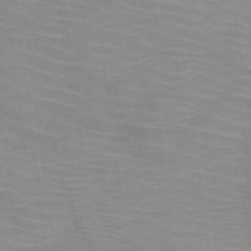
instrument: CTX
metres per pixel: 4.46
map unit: HNb
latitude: -48.0094
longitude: -45.7260
